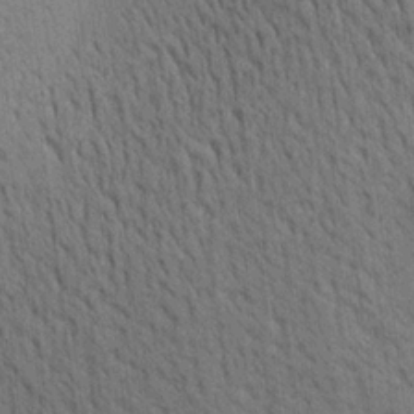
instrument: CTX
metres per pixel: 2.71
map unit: Aa
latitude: 22.2145
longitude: -139.0080
